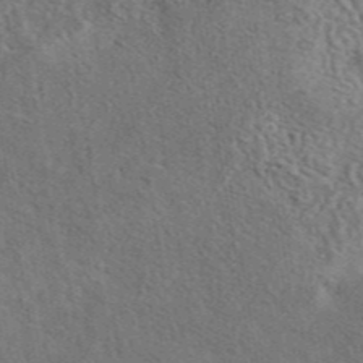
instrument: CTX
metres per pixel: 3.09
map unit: eAb
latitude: 43.4049
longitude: 110.3117
